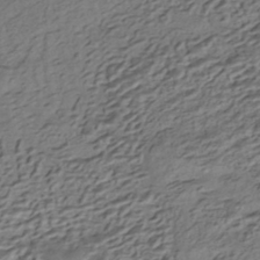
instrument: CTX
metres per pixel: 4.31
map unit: HNhu
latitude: -43.1431
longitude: 105.5588
